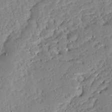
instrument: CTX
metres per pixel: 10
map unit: Ave
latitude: 13.3671
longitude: -136.8380
